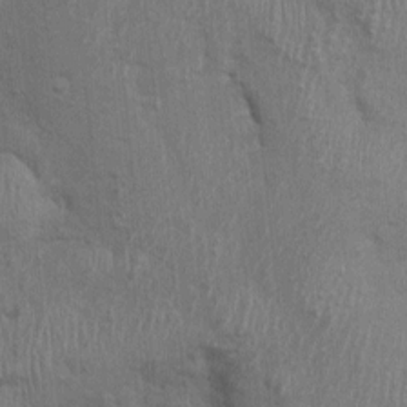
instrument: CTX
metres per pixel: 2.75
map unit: Ht
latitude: -1.9367
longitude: -14.9703
